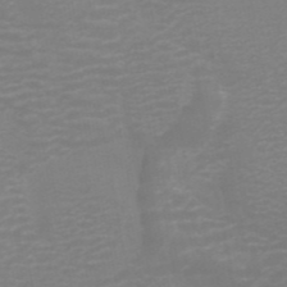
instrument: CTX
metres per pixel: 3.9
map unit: ANa
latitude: 44.8002
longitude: 29.5588
